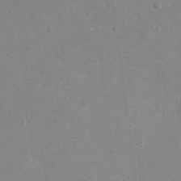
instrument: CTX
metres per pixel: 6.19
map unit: Hto
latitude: 17.5938
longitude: -39.3859
